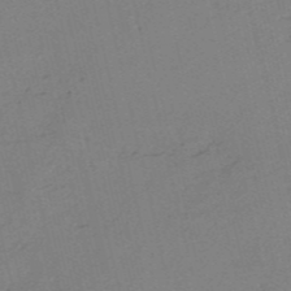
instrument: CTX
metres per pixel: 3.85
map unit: HNb
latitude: -54.4818
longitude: -41.7449
